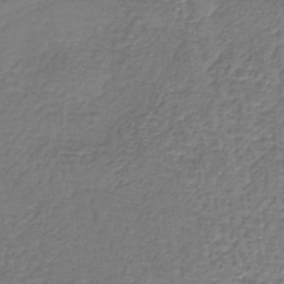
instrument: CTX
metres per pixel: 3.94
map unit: lHb
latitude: -38.7463
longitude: 60.8975
